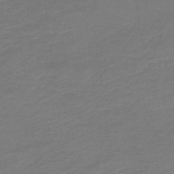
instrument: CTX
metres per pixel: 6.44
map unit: HNb
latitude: -43.6721
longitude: 52.6329
